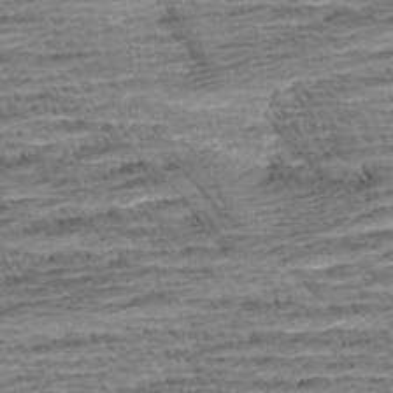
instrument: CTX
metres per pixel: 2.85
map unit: Aa
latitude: 7.9339
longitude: -137.5371
